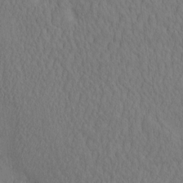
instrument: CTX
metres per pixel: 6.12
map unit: eHh
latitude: -2.8407
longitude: 15.8234
